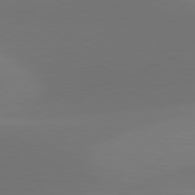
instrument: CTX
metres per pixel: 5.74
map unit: lApd
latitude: 81.3293
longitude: 128.0661
